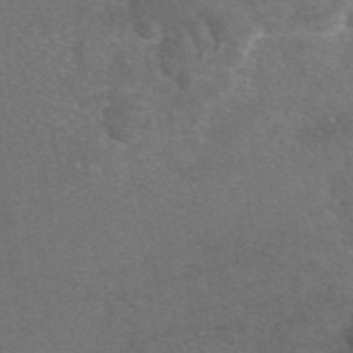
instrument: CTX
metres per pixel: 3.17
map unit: eAb
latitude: 47.1026
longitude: 110.2172
